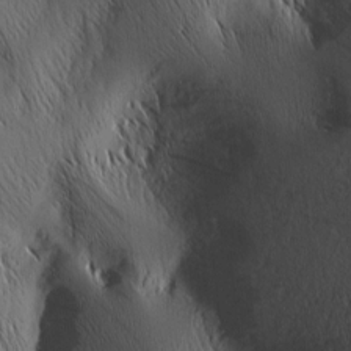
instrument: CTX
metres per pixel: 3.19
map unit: Nhu
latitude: -5.1242
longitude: -150.4979
